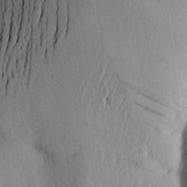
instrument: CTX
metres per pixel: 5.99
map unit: Aa
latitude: 15.5938
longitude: -147.0270
